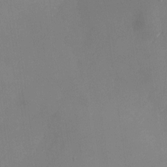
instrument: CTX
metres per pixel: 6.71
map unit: Nhu
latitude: -23.6155
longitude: -70.9325
